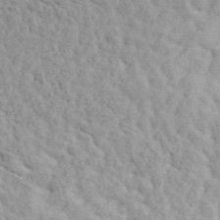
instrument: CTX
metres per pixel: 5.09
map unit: ANa
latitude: 49.5749
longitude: -81.8205
